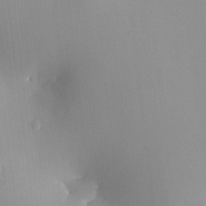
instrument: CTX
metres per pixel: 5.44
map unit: HNhu
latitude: 7.0269
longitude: 12.8975
